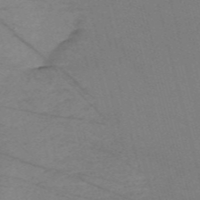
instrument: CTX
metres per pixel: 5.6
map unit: Nve
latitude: -58.7652
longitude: 61.6722
